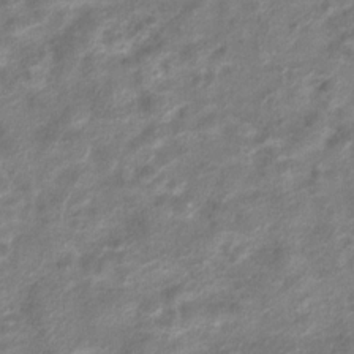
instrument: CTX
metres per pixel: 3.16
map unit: Hto
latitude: 6.4412
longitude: -31.4805
